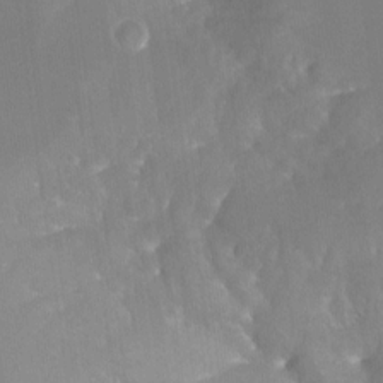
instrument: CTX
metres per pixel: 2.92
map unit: Nhu
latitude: -25.7666
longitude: -57.3103
